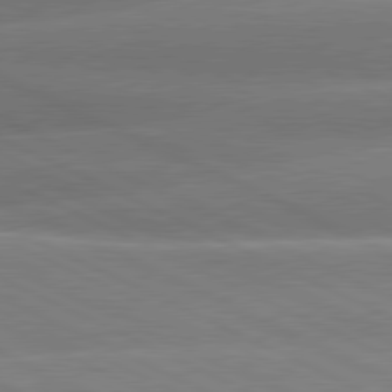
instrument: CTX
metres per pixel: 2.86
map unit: lApd
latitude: 80.5735
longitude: -137.0459
